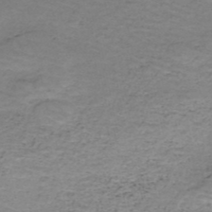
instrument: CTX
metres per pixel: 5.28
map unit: HNb
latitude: -50.3117
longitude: -54.1389
